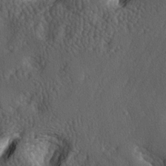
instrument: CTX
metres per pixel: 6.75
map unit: lAa
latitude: -6.5196
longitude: -125.0647
